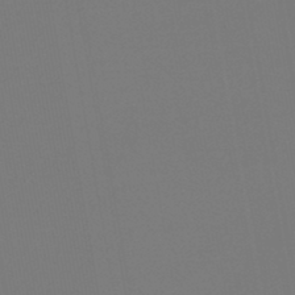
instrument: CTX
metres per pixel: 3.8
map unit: lHb
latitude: -46.5762
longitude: 71.2565
